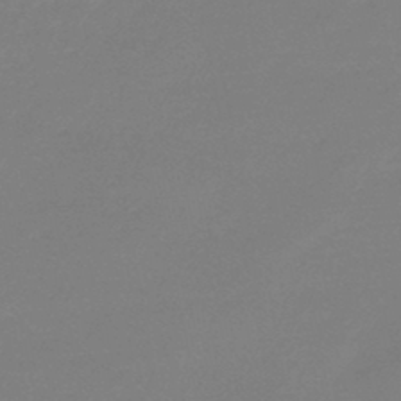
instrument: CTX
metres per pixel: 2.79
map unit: eHb
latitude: -45.5588
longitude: 86.1417
